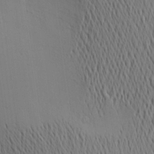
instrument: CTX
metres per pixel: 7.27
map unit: Aa
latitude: 19.6505
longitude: -144.0255
